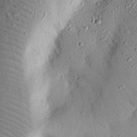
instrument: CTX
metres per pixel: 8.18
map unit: Nhu
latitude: 25.0458
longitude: -73.1970
